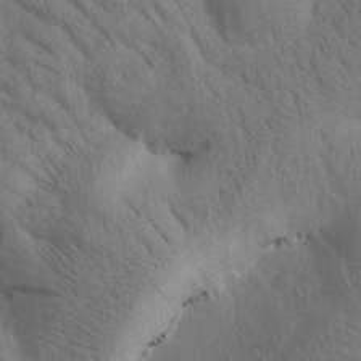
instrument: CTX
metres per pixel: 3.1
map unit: Htu
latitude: -0.3307
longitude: 174.3306
